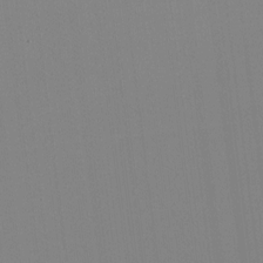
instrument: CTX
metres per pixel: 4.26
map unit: HNhu
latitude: -2.2739
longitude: -7.1403
